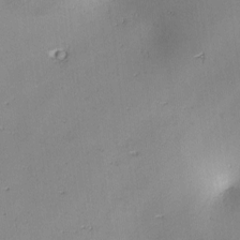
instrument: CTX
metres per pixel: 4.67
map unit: lAa
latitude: -10.9542
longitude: -125.2348
